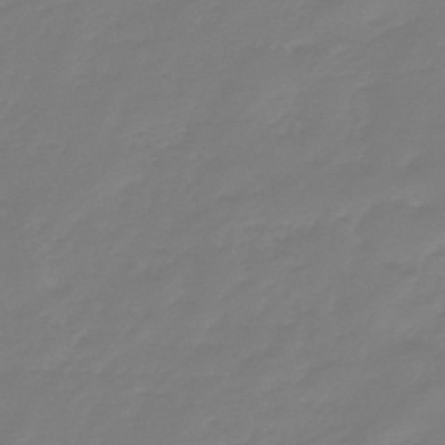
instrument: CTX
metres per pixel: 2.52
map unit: eHb
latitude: -46.3117
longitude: 82.9164
